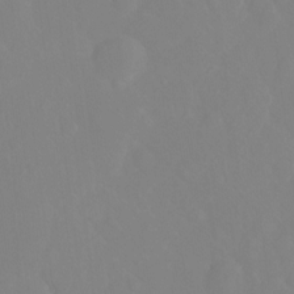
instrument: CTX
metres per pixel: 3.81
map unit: Ht
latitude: -14.1417
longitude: -56.6301
